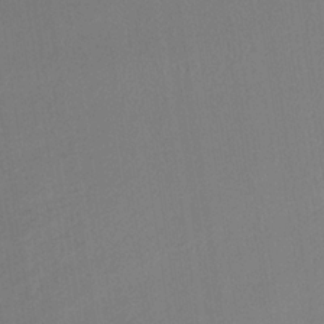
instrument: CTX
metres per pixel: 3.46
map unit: HNb
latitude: -33.4077
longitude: 63.5777
